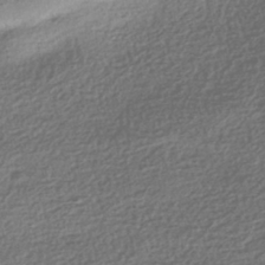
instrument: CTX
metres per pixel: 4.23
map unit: HNhu
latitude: -42.2550
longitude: 98.5007
